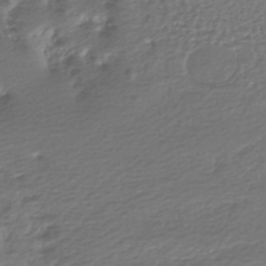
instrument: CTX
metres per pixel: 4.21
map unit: HNhu
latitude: -45.3699
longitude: 101.3131
